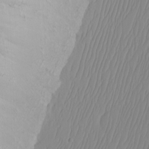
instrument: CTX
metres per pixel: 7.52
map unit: Nhu
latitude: -7.5777
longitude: -89.6694
